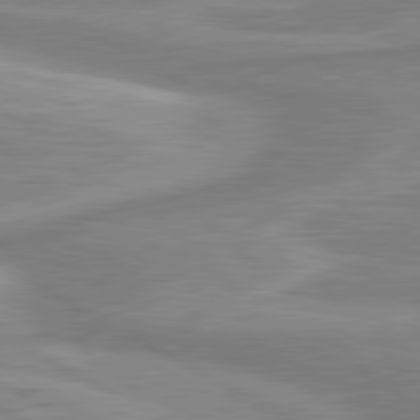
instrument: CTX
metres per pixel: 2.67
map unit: lApd
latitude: 80.8380
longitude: 173.7100
